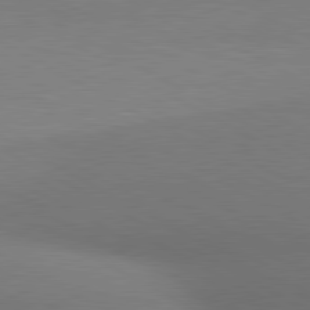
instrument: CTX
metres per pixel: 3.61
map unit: lApd
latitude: 80.5735
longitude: 129.7100
